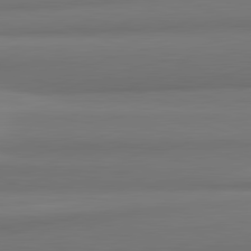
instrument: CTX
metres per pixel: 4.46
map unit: lApd
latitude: 82.1011
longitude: 170.0094
